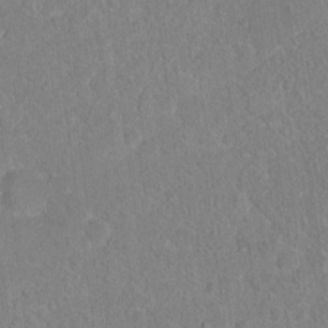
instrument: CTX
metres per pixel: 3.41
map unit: Hto
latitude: 16.4223
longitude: -39.7261
